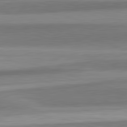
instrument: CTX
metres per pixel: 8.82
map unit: lApd
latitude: 82.6490
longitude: 178.1417
